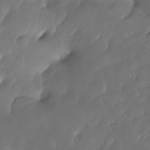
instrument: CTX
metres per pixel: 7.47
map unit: HNhu
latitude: -24.3495
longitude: 50.8975
